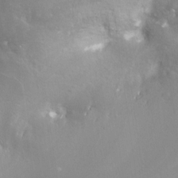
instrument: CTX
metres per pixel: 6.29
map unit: Nve
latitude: -24.8975
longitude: -109.5560
